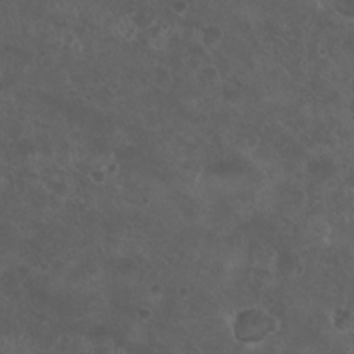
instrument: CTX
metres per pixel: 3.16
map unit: Nhu
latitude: 3.5749
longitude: -14.8947
